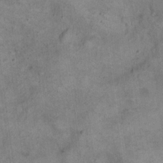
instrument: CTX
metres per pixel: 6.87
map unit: eHh
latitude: 21.3860
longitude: -60.0444
